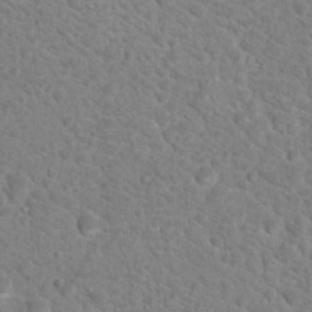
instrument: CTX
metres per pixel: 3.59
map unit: Nhu
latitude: 17.4426
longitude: -31.6127
